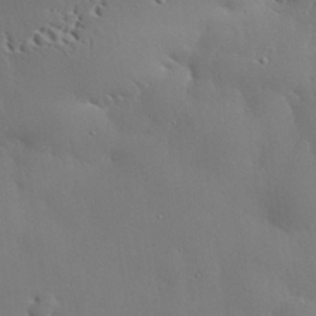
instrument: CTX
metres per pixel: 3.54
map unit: eHh
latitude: 30.2145
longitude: -82.4790
